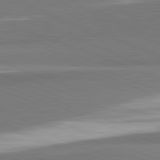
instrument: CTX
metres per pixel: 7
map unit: lApd
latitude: 82.1199
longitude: 160.0850
